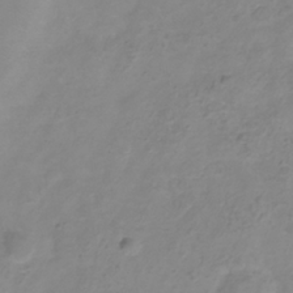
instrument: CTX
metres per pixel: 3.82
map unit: Hve
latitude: -33.6533
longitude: 91.6155
